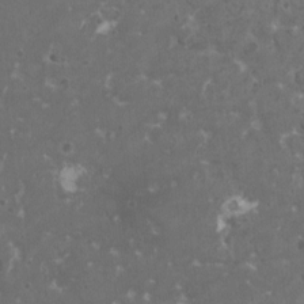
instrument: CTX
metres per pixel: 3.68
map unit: HNhu
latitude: 0.7057
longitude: 7.0297
